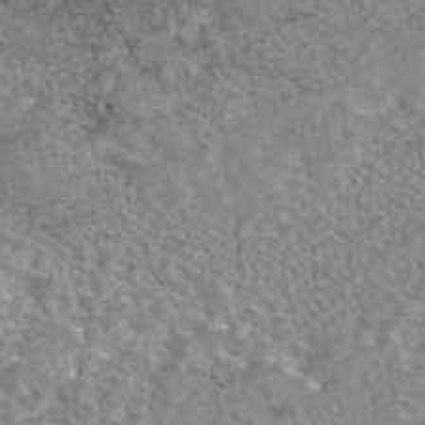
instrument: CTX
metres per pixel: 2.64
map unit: eAb
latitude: 44.1955
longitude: 108.1228
